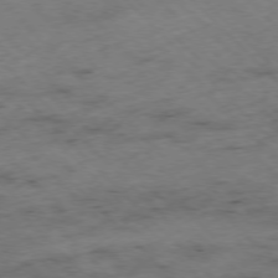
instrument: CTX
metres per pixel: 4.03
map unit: Hpe
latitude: -76.9542
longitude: -16.5168
